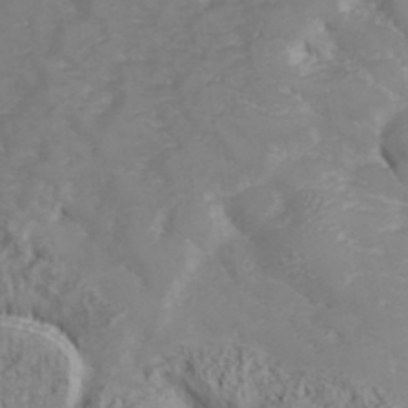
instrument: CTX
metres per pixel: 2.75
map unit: Hve
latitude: 32.8758
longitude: 148.8030
